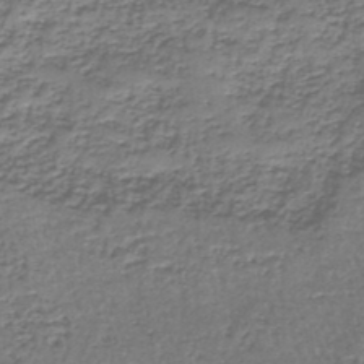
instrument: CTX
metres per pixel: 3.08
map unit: lHb
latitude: -44.4440
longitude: 58.4251
